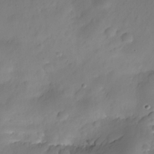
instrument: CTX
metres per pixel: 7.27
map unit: Nhe
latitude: -35.2565
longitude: -145.0836
